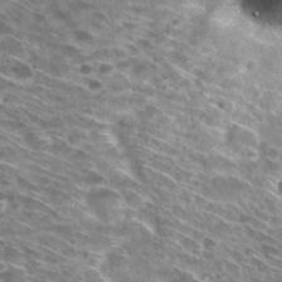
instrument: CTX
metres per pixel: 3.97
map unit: Hto
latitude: 29.9906
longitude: -44.8947
